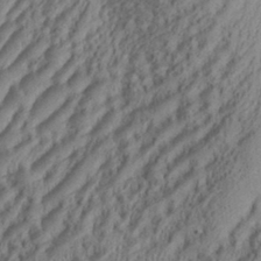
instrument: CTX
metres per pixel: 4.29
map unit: Aa
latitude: 29.8394
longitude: -138.1578
